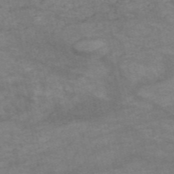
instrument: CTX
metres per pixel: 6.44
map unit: HNb
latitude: -54.5007
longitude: -44.7813
